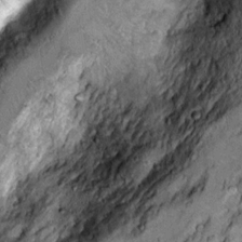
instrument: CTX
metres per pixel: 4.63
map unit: Hto
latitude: 10.7246
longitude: -36.5923
